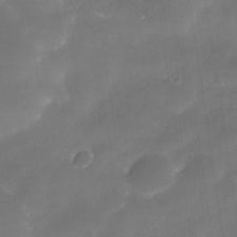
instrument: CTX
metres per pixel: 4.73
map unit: Nhe
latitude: -34.7085
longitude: -145.6316
